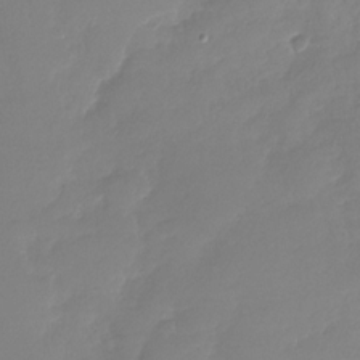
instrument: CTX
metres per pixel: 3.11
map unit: Nhu
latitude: -28.7274
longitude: -61.1403
